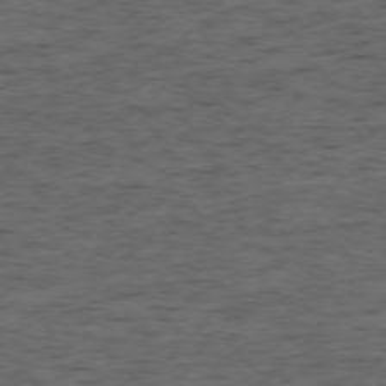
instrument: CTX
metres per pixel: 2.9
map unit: Ap
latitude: -76.3684
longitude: -91.6883
